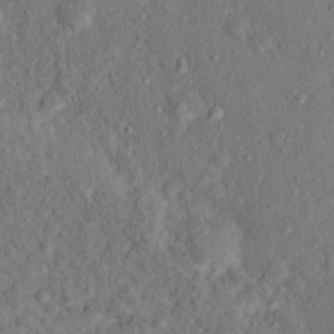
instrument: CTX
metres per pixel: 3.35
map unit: Hto
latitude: 15.7450
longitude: -30.9136
